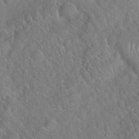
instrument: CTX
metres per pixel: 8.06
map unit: Hto
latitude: 19.0647
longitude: -52.4412
